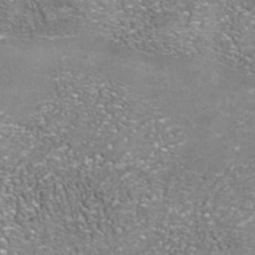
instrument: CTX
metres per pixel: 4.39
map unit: Nhu
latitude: -41.1431
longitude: -84.9136
